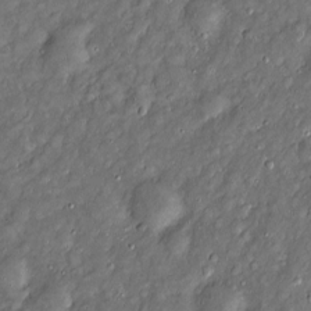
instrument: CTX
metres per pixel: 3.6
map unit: Htu
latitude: -6.9541
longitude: 159.6533
